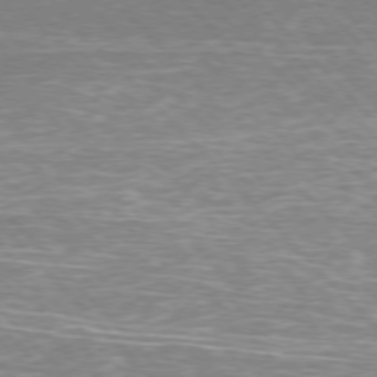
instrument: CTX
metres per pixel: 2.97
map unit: Hpe
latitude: -77.1809
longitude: -12.6302
